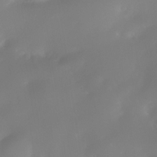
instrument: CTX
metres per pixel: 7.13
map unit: Nhe
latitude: -34.5574
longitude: -145.1781
